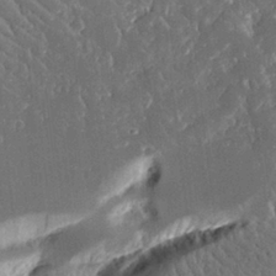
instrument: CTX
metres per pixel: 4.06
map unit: Aa
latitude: 12.8569
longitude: -126.4601
